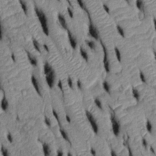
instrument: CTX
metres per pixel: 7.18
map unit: Htu
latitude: -6.4062
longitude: 154.9164
